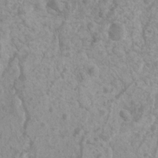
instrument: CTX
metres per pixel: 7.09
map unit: Nhu
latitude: 7.1214
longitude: -20.5923
